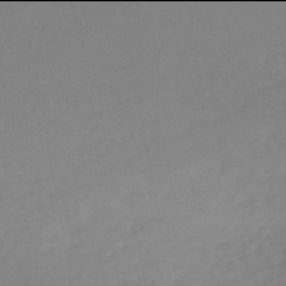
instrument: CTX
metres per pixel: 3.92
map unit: eHh
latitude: -46.0094
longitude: -29.1592
